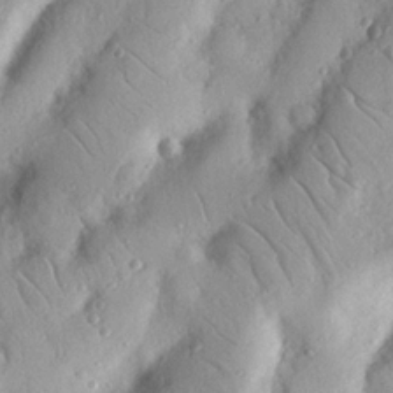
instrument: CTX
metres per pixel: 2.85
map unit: Nhu
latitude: 19.5560
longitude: -77.3103
